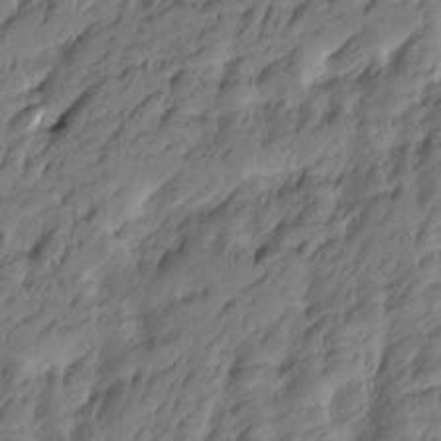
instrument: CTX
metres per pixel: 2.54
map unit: Htu
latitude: -5.0675
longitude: -178.1389
